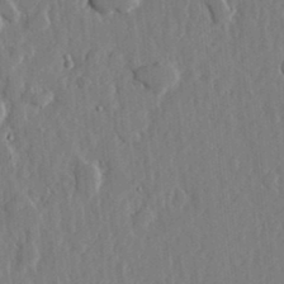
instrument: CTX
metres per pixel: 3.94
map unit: lHvf
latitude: 18.3467
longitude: -113.2159
